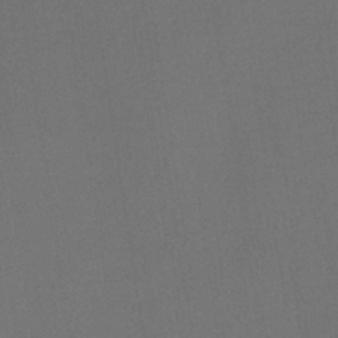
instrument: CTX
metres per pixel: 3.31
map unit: lHb
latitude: -38.5574
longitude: 68.9919
